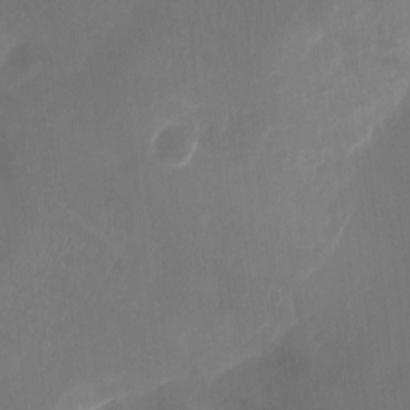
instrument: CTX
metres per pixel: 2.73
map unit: Hto
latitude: -10.3306
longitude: -40.6679
